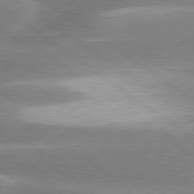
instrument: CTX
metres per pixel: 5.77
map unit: lApd
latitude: 80.1578
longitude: -119.6505
